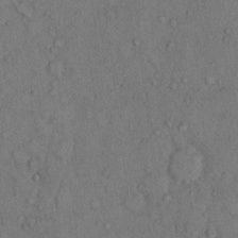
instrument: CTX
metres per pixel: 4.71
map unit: Hto
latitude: 10.4412
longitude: -59.1781
